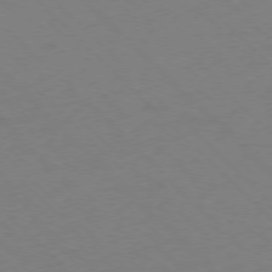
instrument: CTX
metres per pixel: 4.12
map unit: Ap
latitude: -77.2943
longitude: -69.0081
